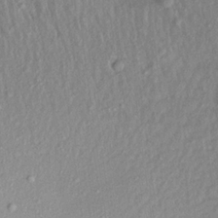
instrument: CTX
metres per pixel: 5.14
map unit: Aa
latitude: 19.1214
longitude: -147.0648
